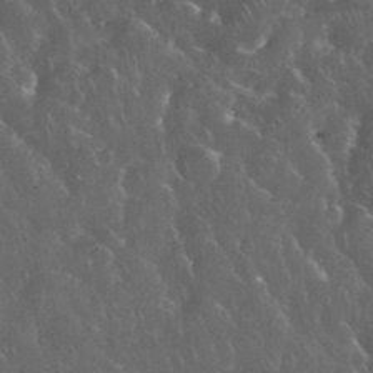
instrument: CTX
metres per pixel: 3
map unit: eHh
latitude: 33.8961
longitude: -62.4601
